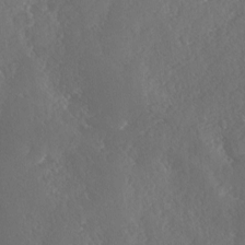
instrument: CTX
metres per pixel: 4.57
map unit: Ave
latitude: 1.1025
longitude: -111.3671
